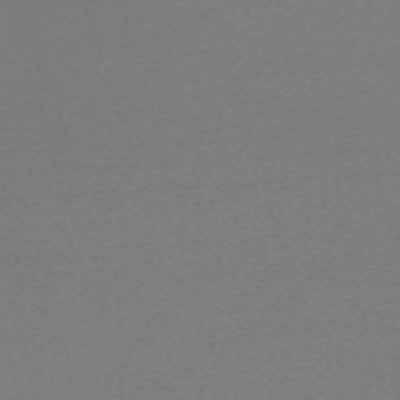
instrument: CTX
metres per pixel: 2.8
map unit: eHh
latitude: -62.6707
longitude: 52.6329
